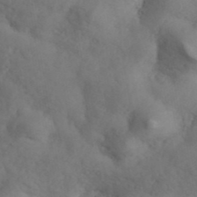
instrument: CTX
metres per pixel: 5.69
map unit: ANa
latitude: 41.4237
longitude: 52.7841
